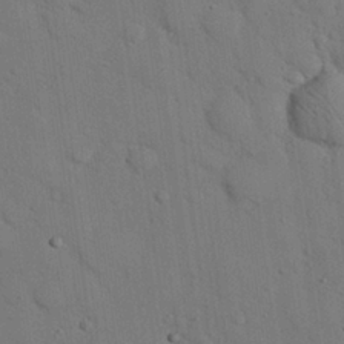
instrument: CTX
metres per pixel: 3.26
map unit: eHh
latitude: 25.8772
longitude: -77.7638
